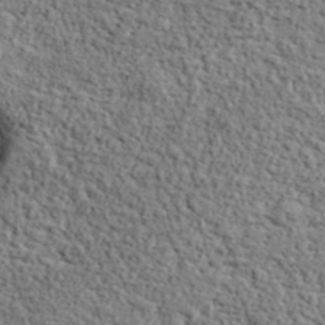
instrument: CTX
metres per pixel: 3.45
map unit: lHvf
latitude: 38.3845
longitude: -90.5357
